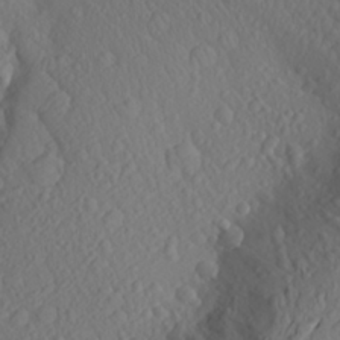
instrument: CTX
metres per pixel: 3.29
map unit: Aa
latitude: 26.1200
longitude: -146.8380
